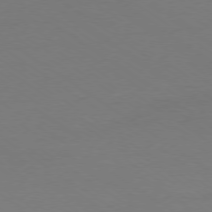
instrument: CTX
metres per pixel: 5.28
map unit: Ap
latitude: -78.6140
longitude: -74.8380
